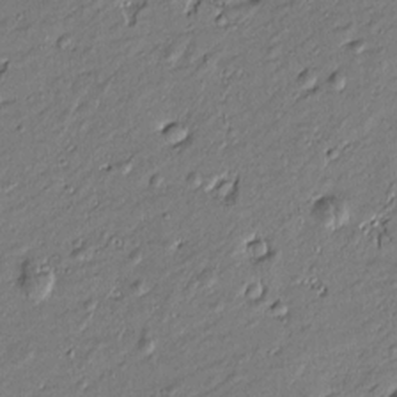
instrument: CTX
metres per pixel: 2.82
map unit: Htu
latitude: -7.0108
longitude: 177.0864
